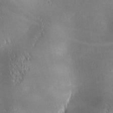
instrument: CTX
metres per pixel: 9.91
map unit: lAa
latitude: 0.9891
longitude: -116.7624
